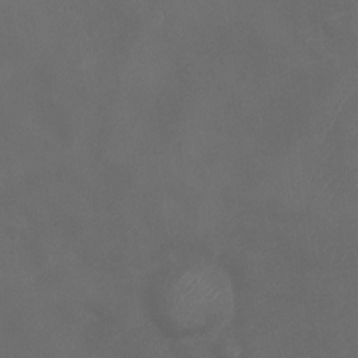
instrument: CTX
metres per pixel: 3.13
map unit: Ht
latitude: 1.4426
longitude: -22.1200
